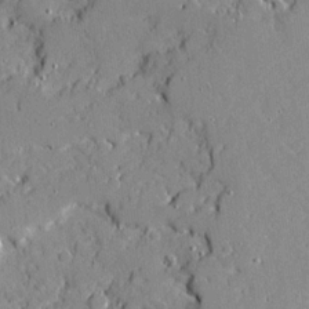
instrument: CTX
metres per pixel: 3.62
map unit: Ave
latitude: 18.8947
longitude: -127.9528
